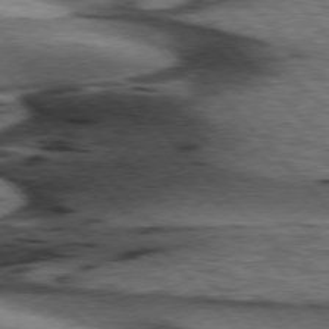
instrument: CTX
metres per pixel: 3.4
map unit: lApd
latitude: 76.5545
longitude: -72.3090
